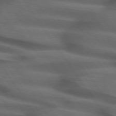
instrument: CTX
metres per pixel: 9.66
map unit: lApd
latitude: 74.4412
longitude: -74.7057
